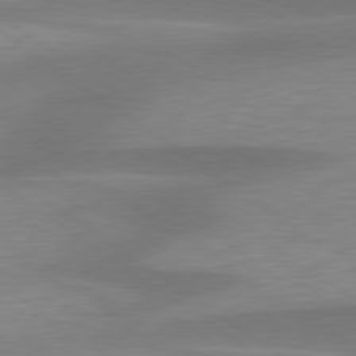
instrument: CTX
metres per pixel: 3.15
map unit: lApd
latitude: 79.6127
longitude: -94.0444
